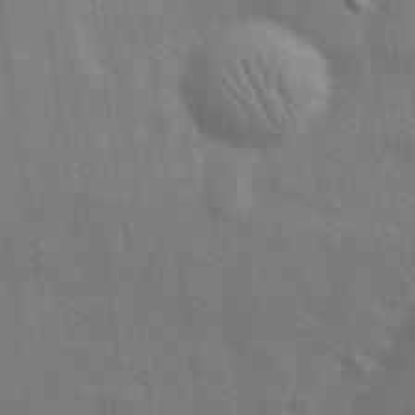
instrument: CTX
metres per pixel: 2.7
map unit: eHh
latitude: 31.8395
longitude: -71.0458
